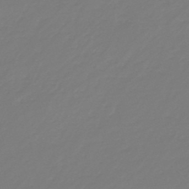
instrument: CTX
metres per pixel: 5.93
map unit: eHb
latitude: -46.4251
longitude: 82.9164
